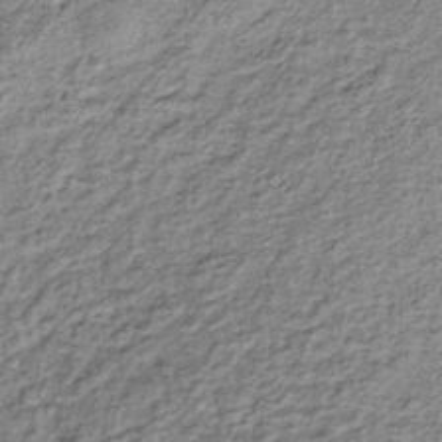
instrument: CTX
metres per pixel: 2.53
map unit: lHb
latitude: -38.1794
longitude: 66.1795
